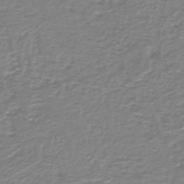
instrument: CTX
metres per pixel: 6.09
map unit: HNb
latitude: -46.0283
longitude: 53.1998
